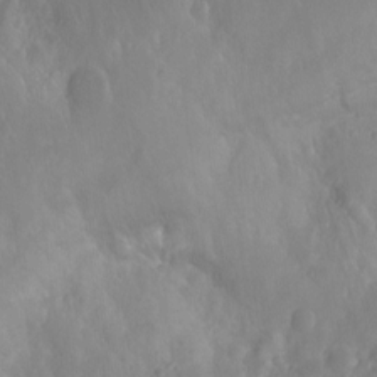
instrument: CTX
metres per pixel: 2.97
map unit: Nhu
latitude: -8.3684
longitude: -41.5938
